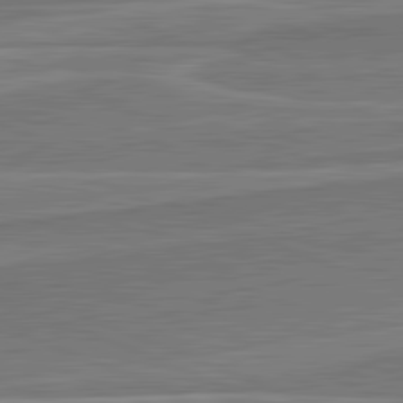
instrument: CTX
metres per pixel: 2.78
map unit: lApd
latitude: 82.3656
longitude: 141.9178
